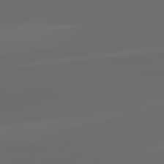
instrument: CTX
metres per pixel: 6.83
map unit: lApd
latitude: 82.2900
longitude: -164.2145
